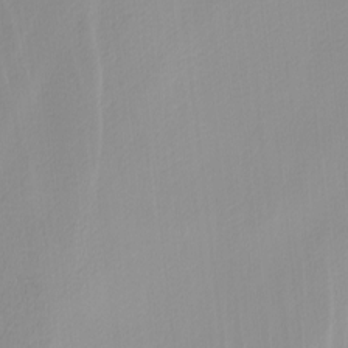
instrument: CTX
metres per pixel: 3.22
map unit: Nhu
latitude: -4.5762
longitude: -92.8947
